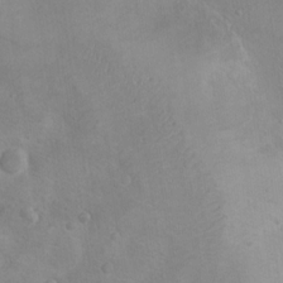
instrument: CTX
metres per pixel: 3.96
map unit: Nhu
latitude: 9.7261
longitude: -23.1592
